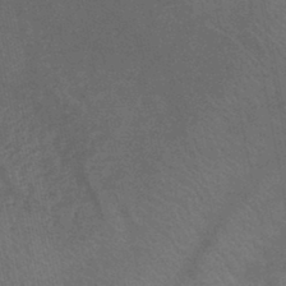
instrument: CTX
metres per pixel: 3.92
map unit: lHb
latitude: -43.9745
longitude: 74.8408
